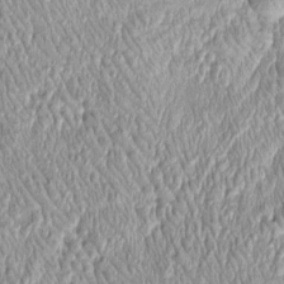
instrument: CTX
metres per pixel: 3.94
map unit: Htu
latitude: -4.4440
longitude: 158.6518
